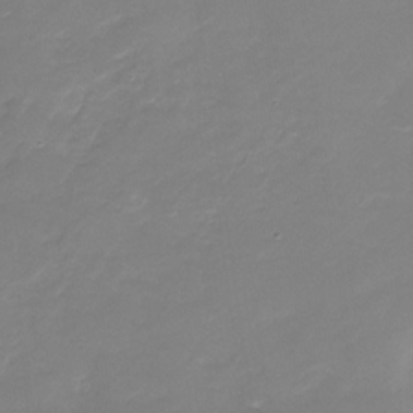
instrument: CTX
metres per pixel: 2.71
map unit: Nhu
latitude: -28.7841
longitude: -67.7071
